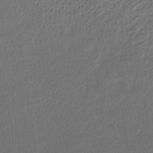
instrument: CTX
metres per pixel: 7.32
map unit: lHb
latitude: -37.3131
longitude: 69.3320
